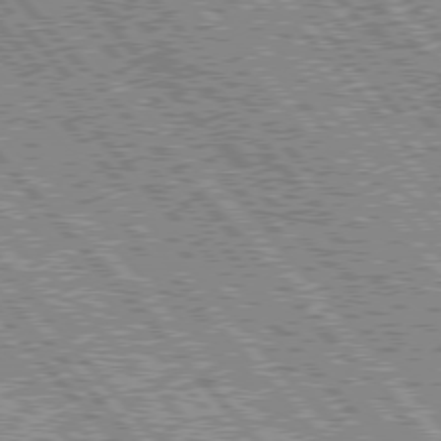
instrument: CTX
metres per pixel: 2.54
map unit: Hpe
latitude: 76.5168
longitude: -170.9514
